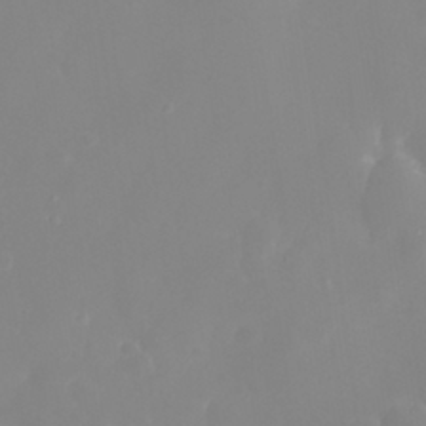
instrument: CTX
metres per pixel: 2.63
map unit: eHh
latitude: 31.3104
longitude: -58.9136
